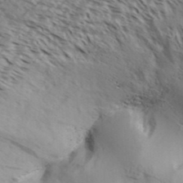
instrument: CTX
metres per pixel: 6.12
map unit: Aa
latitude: 32.5735
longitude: -139.3104
